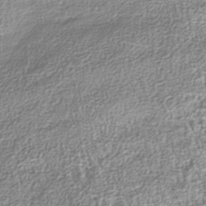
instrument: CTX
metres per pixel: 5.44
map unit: Nhu
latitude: -40.2928
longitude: -83.8016
